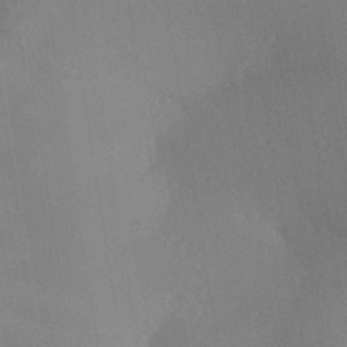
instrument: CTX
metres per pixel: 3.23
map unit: Aa
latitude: 25.9150
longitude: -147.9339
